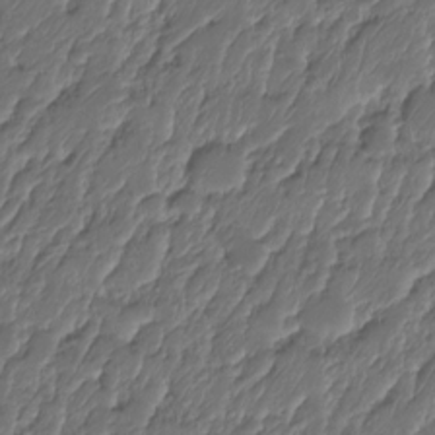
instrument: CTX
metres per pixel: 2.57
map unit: HNhu
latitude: -24.6329
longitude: 50.7652
